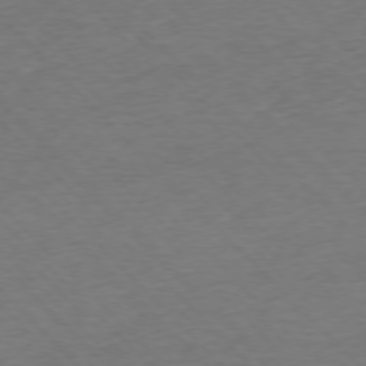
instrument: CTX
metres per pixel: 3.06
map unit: Ap
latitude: -76.6141
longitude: -94.6491
